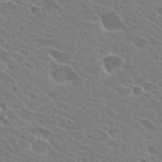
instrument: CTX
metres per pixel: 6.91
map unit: Hto
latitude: 22.3467
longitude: -38.7435
